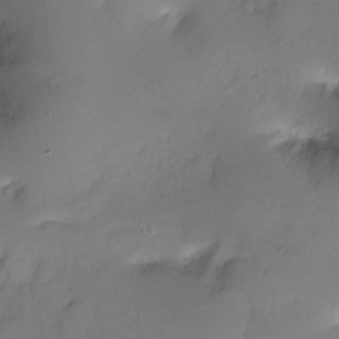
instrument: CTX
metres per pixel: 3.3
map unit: Ht
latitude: -10.8975
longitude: -45.1403
